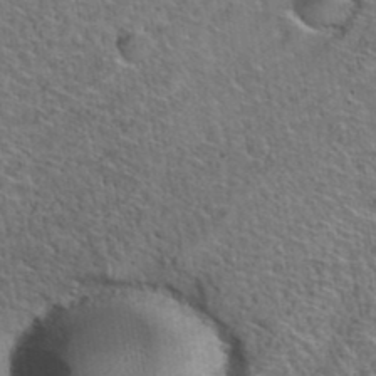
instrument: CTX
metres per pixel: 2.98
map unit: Hto
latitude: 38.4790
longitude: -44.8380
